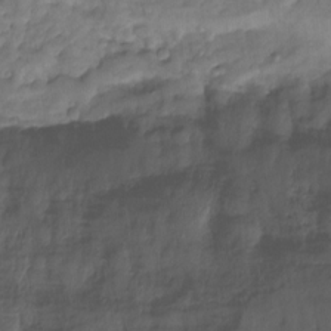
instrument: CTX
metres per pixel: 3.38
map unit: Ht
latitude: -13.7289
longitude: -58.2334
